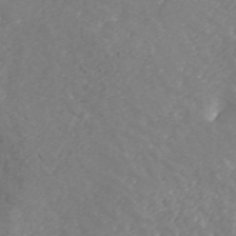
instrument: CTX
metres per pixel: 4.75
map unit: ANa
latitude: 42.5357
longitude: 29.1431
